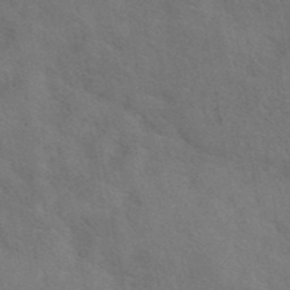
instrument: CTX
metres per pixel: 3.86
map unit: eAb
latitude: 42.2145
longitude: 107.8045
